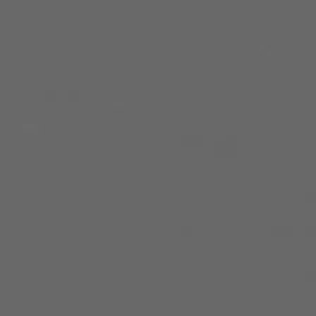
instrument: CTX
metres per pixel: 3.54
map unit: Ap
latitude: -76.2362
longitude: -75.5938
